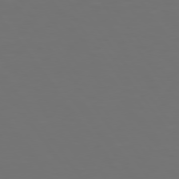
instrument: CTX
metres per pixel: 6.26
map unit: Hpe
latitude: 74.9703
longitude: -124.7246
